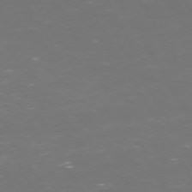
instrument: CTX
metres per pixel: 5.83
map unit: Hpe
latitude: 72.1956
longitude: -126.2145
